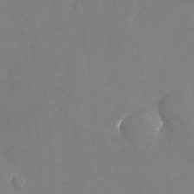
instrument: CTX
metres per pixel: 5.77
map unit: Nhu
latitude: -24.4629
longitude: -70.3656
